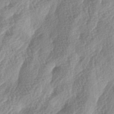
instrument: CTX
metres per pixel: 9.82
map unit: lAa
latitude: -4.9919
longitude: -130.0444
